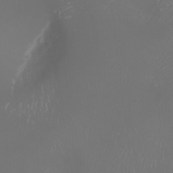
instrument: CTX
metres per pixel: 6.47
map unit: Nhu
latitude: -7.9556
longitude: -91.1970
